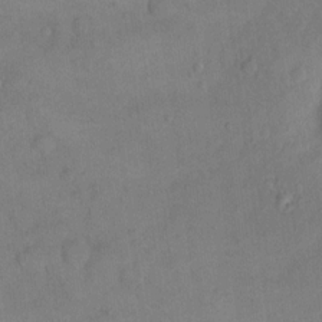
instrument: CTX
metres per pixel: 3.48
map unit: eHh
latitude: 16.5924
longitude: -66.8191
